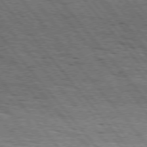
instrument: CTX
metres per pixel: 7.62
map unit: Hpe
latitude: 75.7639
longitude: -153.4616
